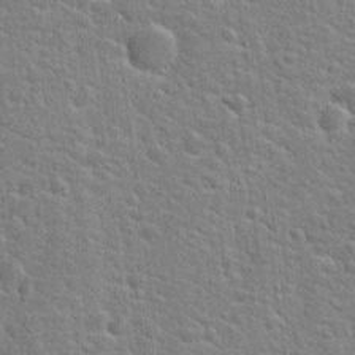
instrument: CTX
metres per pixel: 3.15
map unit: Hto
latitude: 21.8584
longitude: -44.4223
